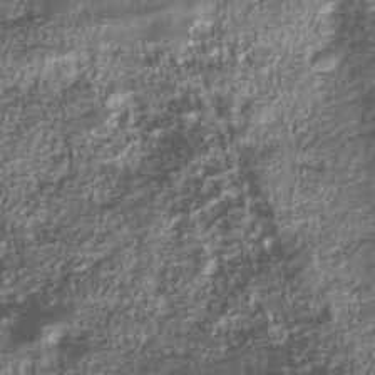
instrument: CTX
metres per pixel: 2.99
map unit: Nhu
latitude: -40.6329
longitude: -86.0822
